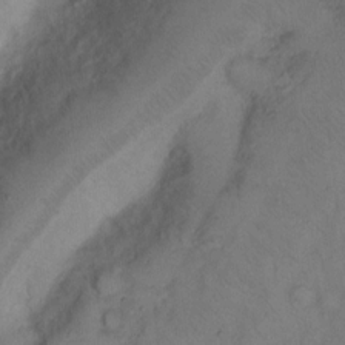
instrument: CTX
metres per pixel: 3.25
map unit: Hto
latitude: 10.9892
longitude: -59.0836
